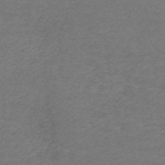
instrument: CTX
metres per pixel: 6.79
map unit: lHb
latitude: -41.8989
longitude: 66.3684
